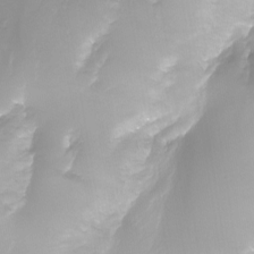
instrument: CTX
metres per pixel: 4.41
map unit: Nhu
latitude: -24.0661
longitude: -71.5560
